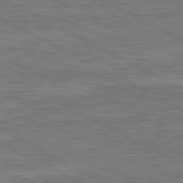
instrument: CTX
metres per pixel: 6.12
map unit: lApd
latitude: 80.8758
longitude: -171.7827
